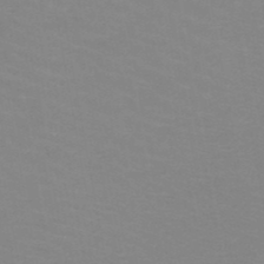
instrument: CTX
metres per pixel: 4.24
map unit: HNb
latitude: -48.3496
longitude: -46.2334
